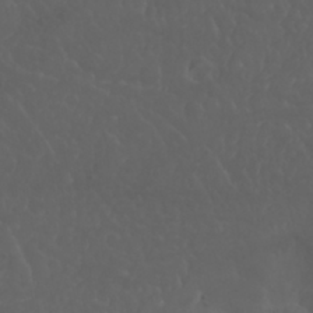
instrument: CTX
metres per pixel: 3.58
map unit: Nhu
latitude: 22.9136
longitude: -64.8380
